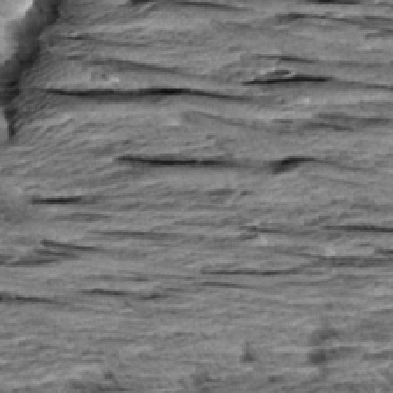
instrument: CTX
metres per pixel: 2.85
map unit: Aa
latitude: 8.7057
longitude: -138.3467
